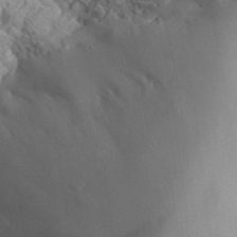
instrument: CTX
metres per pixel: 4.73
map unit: Aa
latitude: 32.7435
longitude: -141.2159
